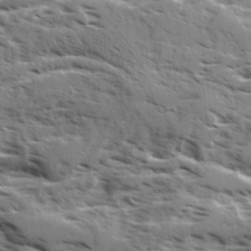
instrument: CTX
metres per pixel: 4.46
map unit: Ave
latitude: 16.6868
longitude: -129.6316
